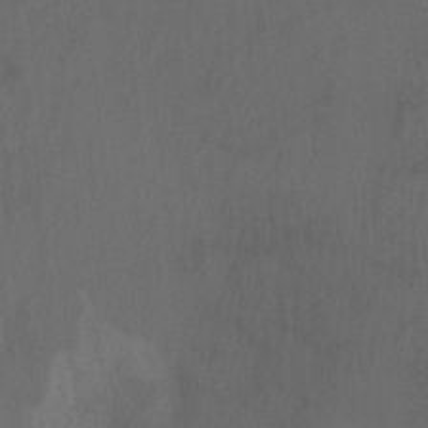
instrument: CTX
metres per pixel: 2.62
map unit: Aa
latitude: -7.7099
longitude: -80.1200
